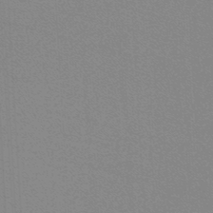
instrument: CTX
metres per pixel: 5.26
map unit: lHb
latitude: -48.0661
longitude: 64.3118
